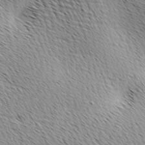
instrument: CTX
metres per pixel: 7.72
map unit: lAa
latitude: 9.9339
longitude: -107.5938
